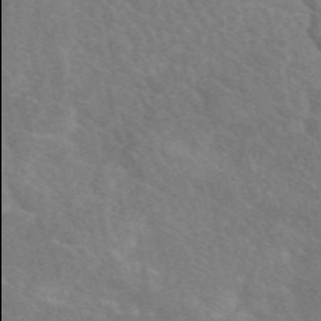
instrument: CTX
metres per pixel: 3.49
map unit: eAb
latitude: 49.2159
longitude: 118.0094
